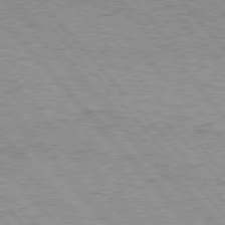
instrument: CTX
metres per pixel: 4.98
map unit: Hpe
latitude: 76.6301
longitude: -164.1956
